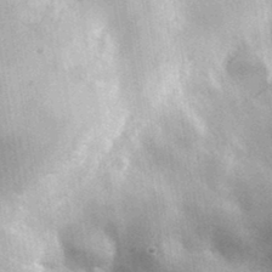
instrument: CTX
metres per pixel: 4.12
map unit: lHvf
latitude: 36.2712
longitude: -89.8962
